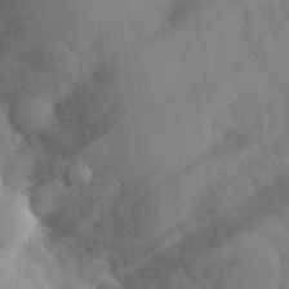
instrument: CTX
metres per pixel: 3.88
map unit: eHh
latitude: 31.5183
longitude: -72.6680
